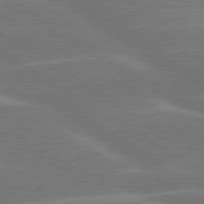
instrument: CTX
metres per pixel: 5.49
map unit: lApd
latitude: 79.9339
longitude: -122.9136
